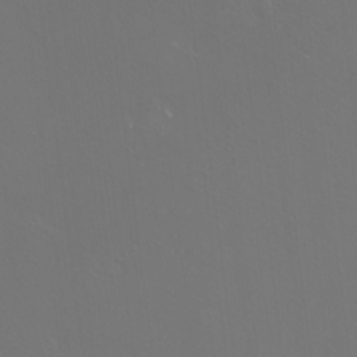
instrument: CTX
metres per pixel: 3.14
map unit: eHh
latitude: -10.9542
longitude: -65.3104
